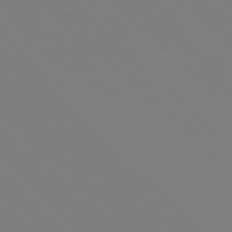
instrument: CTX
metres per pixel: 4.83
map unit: Hpe
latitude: 77.5938
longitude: -132.2712
